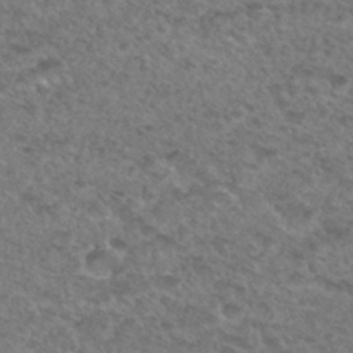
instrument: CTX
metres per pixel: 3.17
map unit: Hto
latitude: 32.8947
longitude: -49.2159
